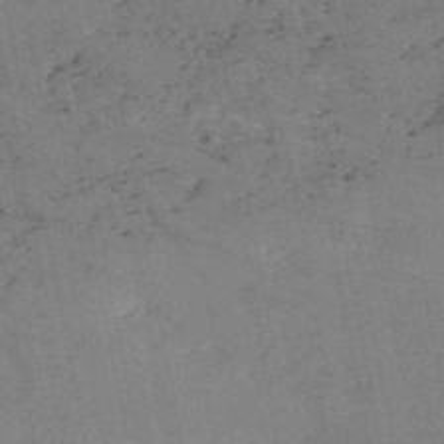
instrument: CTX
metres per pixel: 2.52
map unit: HNb
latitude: -55.8423
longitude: -39.5371
